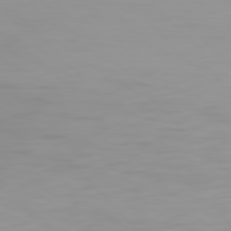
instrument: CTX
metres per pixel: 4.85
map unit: Hpe
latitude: 77.2537
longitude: -163.8962
